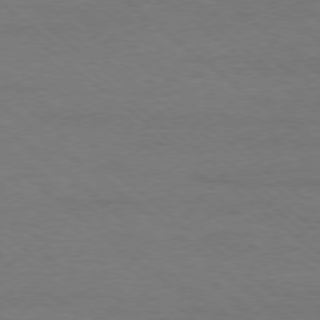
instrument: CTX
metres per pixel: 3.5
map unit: Ap
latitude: -78.1039
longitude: -92.4223
